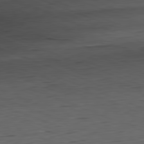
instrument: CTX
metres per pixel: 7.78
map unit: Hpe
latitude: -82.2172
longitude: 14.9164
